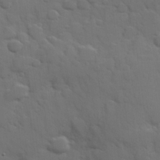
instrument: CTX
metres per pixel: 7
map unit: Hve
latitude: 24.7057
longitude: 148.3118
